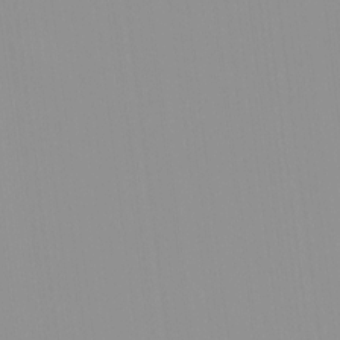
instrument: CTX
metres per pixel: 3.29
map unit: HNhu
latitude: -0.7841
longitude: -5.5749
